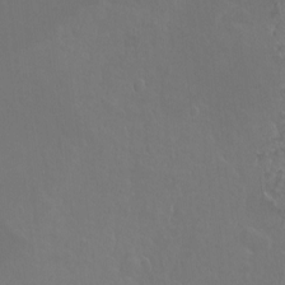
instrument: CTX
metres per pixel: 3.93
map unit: Hto
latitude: -3.4265
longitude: -35.6127
